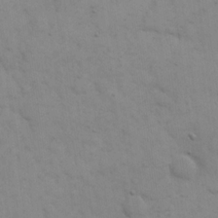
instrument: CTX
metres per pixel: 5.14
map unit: eHh
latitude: 19.4237
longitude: -63.3293
